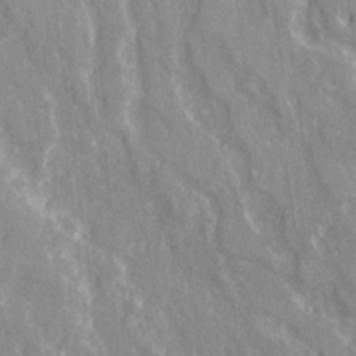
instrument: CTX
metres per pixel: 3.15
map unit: Ave
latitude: 21.9528
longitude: -134.2333
